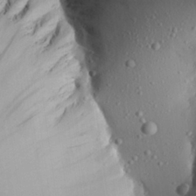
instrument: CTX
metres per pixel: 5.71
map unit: Aa
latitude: 25.0836
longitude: -136.8191
